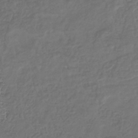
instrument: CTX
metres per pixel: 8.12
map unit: eHb
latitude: -34.7841
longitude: 80.3307
